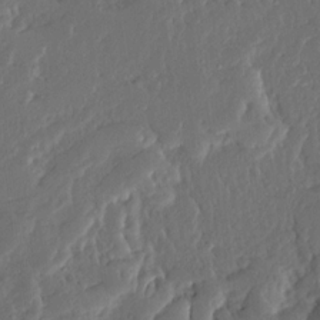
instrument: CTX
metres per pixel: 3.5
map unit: Ave
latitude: 14.1956
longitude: -137.7639
